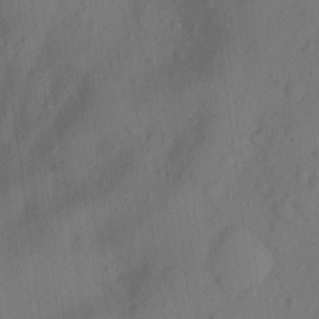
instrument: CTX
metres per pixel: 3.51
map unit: Ave
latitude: 21.6316
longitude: -138.0255
